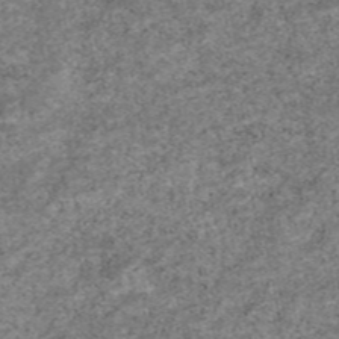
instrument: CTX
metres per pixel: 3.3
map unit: eAb
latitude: 47.0837
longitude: 118.3495
